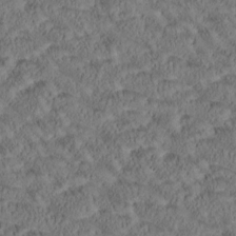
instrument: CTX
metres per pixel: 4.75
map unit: Htu
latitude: -0.9920
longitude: 175.6343
